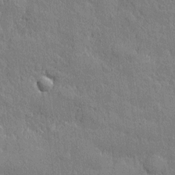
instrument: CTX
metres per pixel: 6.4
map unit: eHh
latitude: 4.3467
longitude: -75.3671
